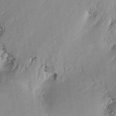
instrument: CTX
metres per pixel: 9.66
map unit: eHh
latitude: 4.2711
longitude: -69.4993
